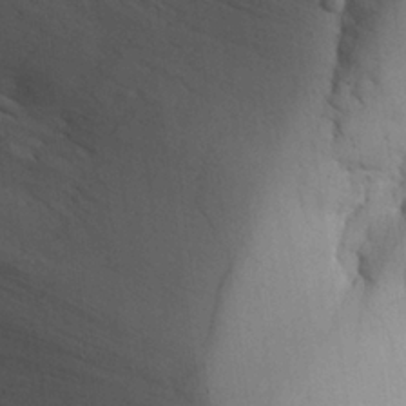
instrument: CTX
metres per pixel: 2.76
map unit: Aa
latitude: 25.7638
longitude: -131.1026
